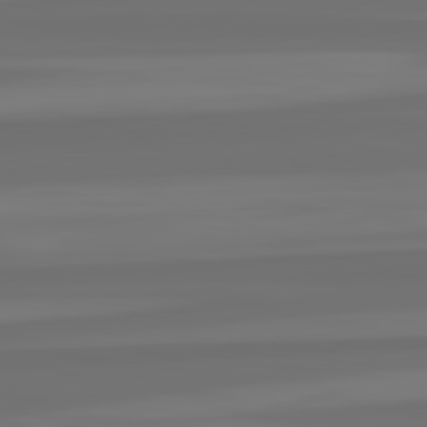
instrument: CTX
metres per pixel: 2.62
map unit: lApd
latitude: 82.5734
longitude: -177.8772
